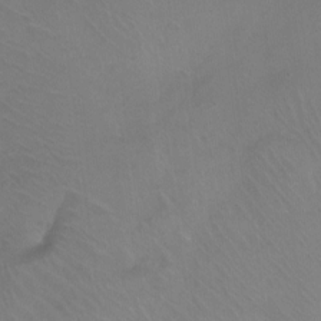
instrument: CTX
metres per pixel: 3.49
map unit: Ht
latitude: -11.3132
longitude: -44.1955
